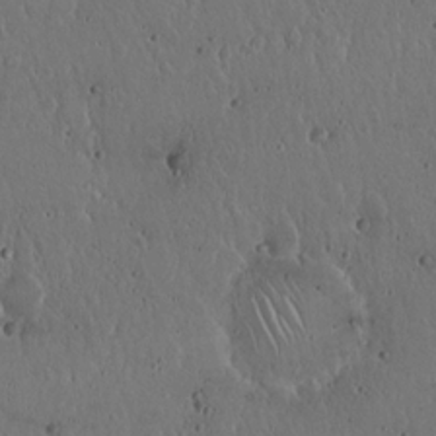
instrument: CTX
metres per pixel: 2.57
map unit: Hto
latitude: 18.1766
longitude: -59.5371
